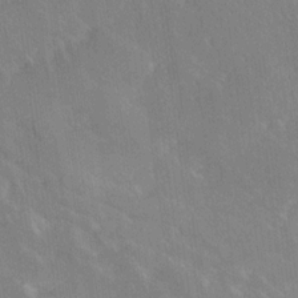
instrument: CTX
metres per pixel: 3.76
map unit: Ave
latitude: 18.9324
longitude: -136.5924
